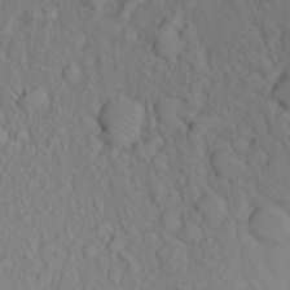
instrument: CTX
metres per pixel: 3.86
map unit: Aa
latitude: 23.5938
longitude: -146.5168
